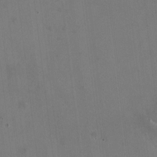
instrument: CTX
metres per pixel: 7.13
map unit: HNhu
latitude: -0.8408
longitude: -2.6490
